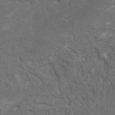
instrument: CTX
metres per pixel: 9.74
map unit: Ht
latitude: 4.9136
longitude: -29.1781
